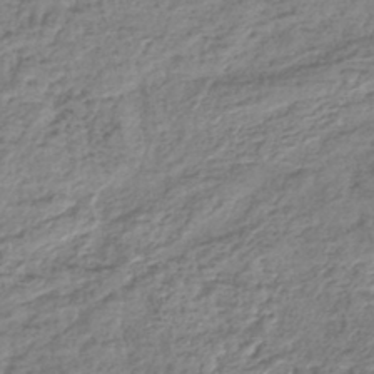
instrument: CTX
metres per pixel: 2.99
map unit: lHb
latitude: -42.5573
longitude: 73.3509
